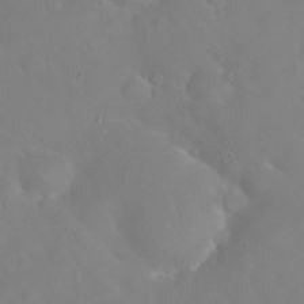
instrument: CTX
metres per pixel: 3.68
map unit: eHh
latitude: 24.4412
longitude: -63.5938
